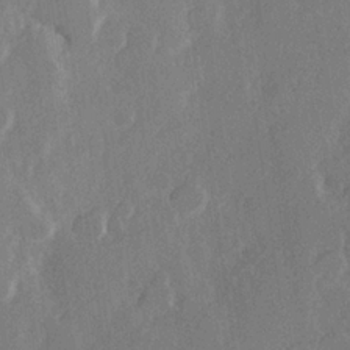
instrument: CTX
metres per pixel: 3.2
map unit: Hve
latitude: 23.7827
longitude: 145.4077
